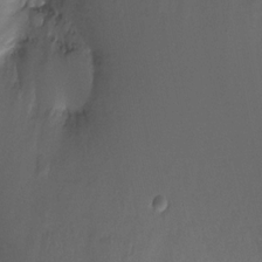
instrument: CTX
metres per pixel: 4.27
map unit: Ht
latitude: -9.1998
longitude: -39.0836
